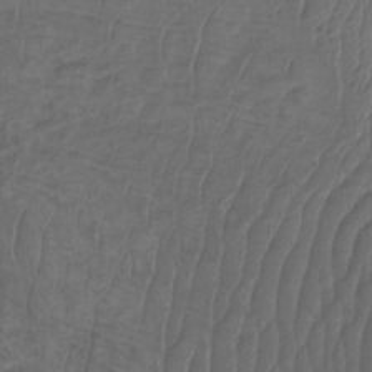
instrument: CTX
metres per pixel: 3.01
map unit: Nhu
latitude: -9.4265
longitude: -76.4790
